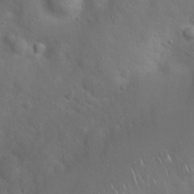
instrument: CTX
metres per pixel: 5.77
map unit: Hto
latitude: 17.7828
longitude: -53.1592
